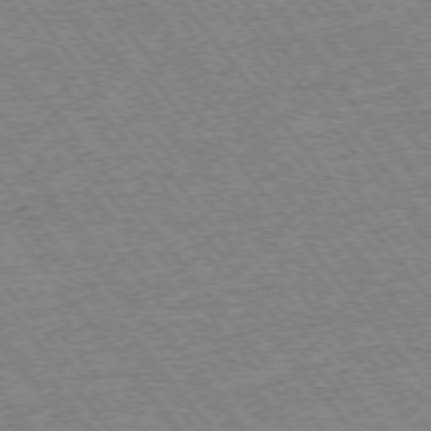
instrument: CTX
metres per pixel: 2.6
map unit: Ap
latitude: -75.6155
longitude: -87.2348
